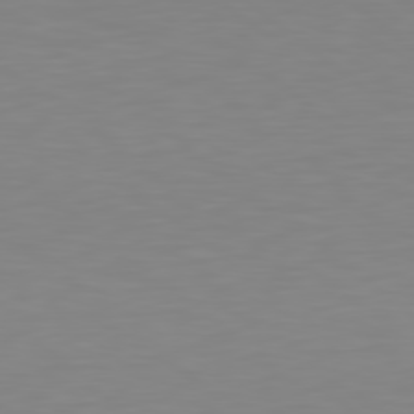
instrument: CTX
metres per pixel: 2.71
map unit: Hpe
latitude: 78.9325
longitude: -174.6113
